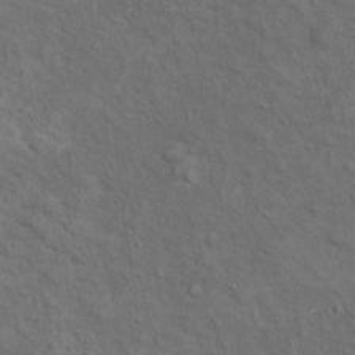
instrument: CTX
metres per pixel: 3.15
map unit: Ht
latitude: 13.7450
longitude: -39.9150
